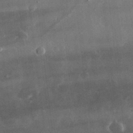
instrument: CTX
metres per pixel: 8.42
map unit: lHvf
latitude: 32.8569
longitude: -91.0270
